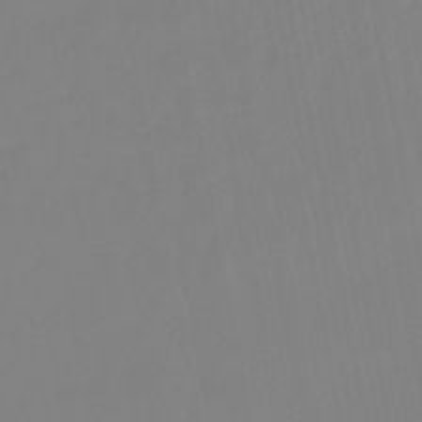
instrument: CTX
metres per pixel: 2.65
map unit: eHb
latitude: -48.5952
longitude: 85.2564
